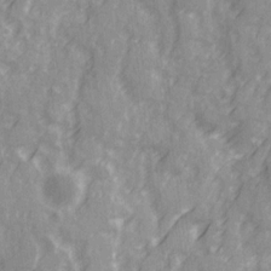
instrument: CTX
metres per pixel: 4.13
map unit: Ave
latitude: 20.6302
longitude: -131.9151
